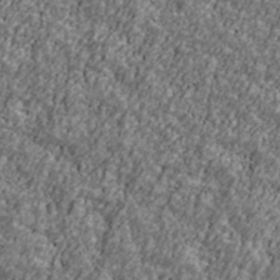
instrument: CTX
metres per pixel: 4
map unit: Ave
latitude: 41.9906
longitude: -111.6694
